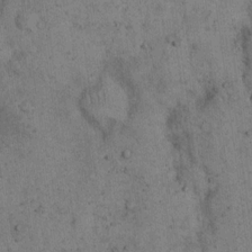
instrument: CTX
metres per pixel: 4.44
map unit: eHh
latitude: 15.9717
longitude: -62.9325
